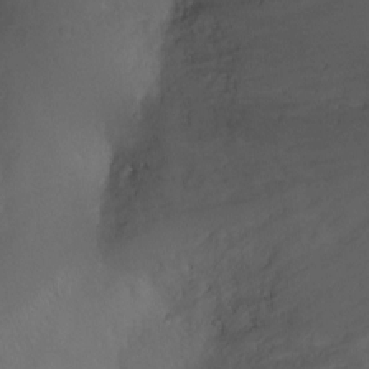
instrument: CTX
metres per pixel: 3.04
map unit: Ht
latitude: -2.8407
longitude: -18.5356
